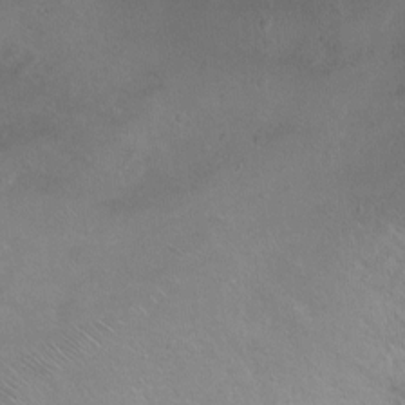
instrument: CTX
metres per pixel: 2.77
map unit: Ht
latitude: 0.4034
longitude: -37.7450
